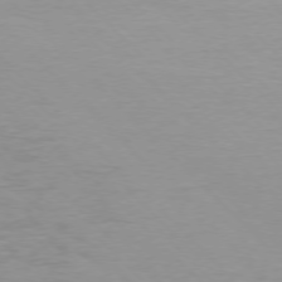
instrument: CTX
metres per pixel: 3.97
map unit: Ap
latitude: -77.0109
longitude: -70.9702
